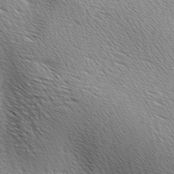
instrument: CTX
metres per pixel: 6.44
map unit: Ave
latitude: 9.8395
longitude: -107.3671
